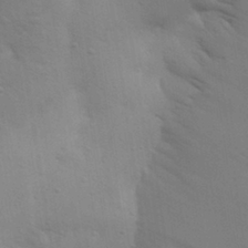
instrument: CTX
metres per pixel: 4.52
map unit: Aa
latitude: 28.6112
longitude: -147.0837
